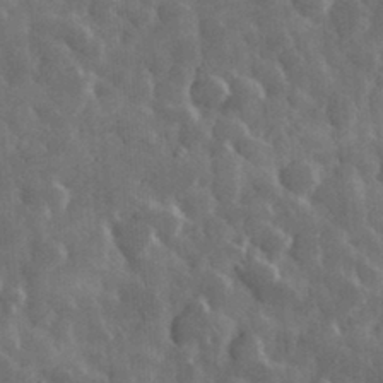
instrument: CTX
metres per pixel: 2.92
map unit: eHh
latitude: 32.6113
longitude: -69.8395
